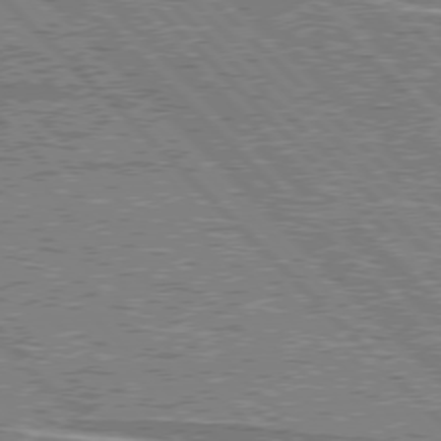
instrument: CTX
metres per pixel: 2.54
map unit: lApd
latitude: 76.5545
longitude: -82.1955
